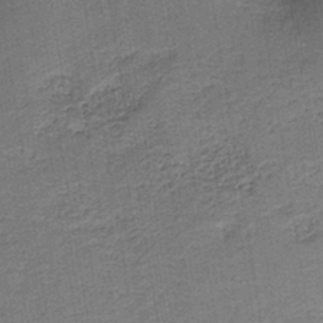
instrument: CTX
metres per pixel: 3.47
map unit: HNb
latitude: -39.8800
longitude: 50.4818
